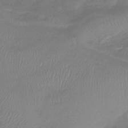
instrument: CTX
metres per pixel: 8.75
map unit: lHb
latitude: -41.9178
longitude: 81.3888
